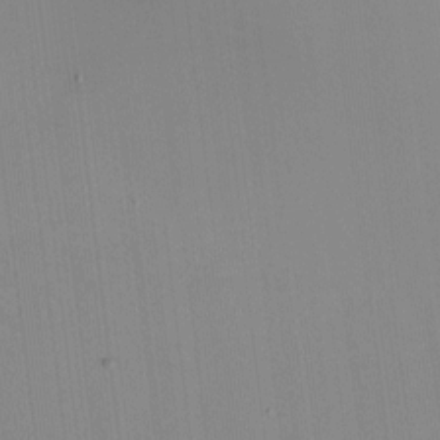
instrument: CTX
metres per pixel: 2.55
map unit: HNhu
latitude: -1.5966
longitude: -6.2711
